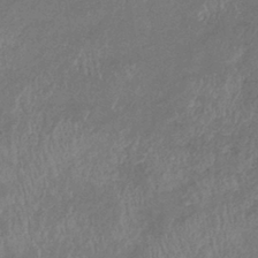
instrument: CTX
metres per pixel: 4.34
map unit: eHb
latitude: -39.4455
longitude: 76.1228
